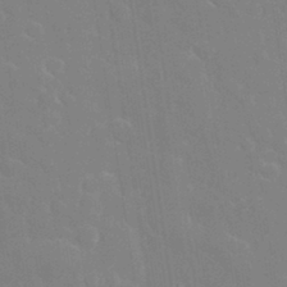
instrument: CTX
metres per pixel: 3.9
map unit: eHh
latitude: 32.5357
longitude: -60.1578
